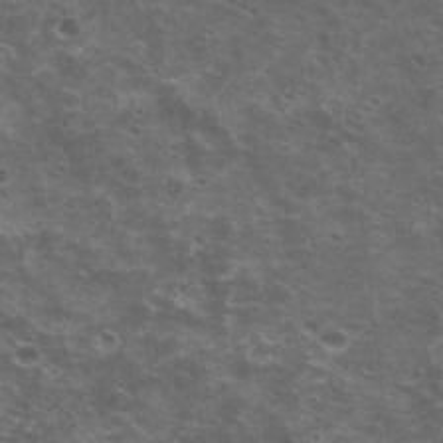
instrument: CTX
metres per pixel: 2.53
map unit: Hto
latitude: 20.4979
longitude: -31.9151
